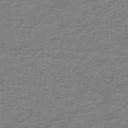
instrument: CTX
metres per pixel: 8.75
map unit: lHb
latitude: -41.5021
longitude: 54.1228
